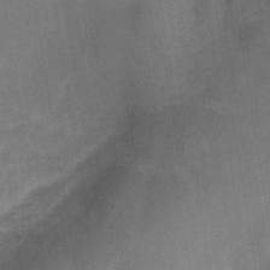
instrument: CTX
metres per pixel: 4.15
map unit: Hve
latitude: -31.7288
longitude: 93.6533
